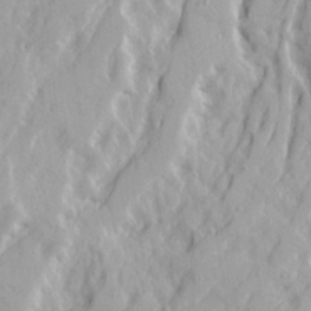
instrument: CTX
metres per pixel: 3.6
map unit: Ave
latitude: 21.6883
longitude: -130.9703
